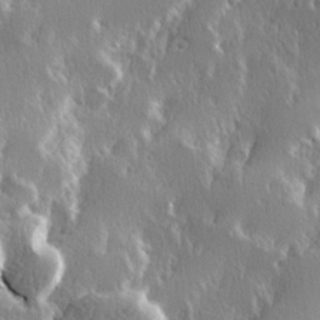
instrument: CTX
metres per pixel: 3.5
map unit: Hve
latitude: 23.3859
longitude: 146.1983
